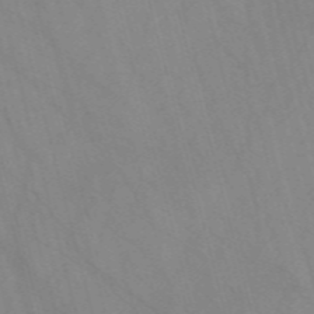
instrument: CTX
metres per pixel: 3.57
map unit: Nve
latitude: -57.7666
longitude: 63.9178
